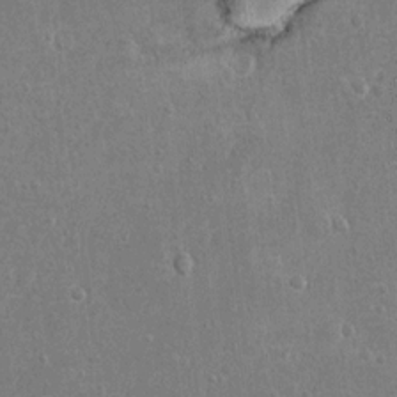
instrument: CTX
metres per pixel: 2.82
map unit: Hto
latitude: 10.9325
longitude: -36.2711
